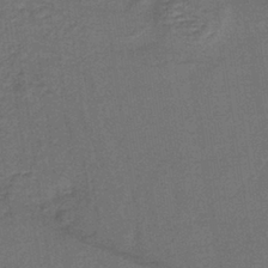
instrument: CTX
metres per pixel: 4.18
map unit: lHb
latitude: -38.1228
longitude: 57.2754
